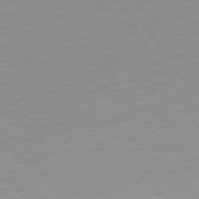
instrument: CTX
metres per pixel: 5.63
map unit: Hpe
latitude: -78.2739
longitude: -21.1592
